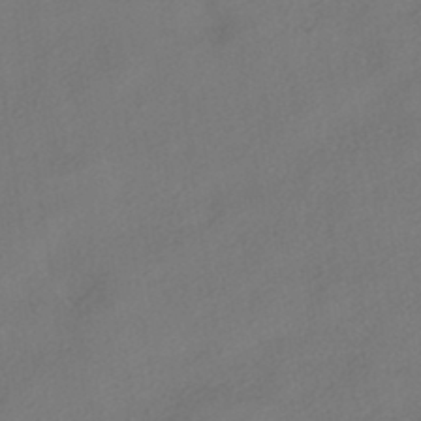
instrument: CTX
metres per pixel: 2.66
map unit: HNhu
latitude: -41.3698
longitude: 103.1620
